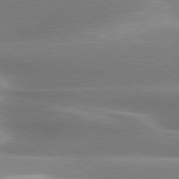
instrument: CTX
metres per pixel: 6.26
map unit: lApd
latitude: 80.0255
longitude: -119.6316
